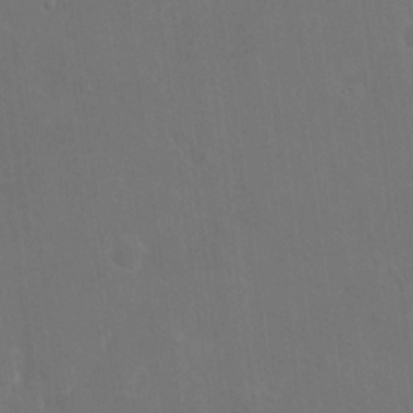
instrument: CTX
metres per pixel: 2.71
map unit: eHh
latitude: 19.4615
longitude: -67.4426
